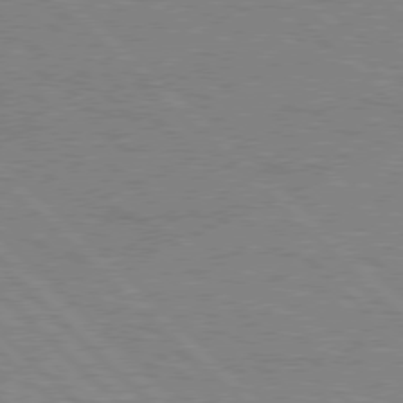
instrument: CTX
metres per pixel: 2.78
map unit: Hpe
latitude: 77.1592
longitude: -152.1200
